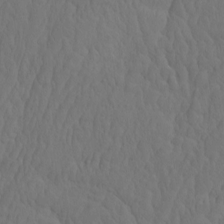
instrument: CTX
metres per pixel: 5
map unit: eHh
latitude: -2.2172
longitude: 15.0487
